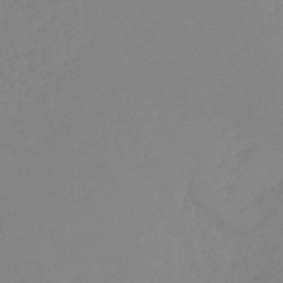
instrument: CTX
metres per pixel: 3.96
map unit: lHb
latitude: -45.7289
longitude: 64.9542
